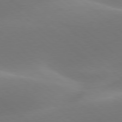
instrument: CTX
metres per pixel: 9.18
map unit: lApd
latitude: 78.0255
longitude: -51.3292
